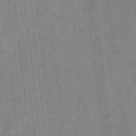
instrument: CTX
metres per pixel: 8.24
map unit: eHb
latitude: -31.1620
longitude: 73.8800
